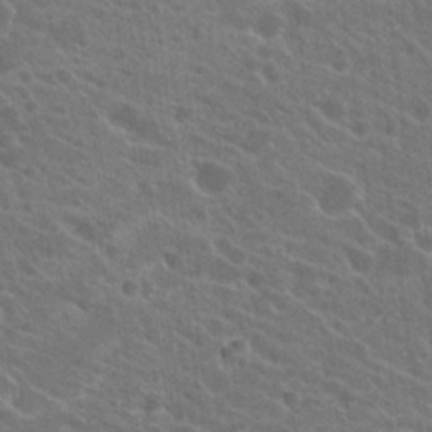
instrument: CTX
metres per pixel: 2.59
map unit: Hto
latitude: 23.7072
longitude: -39.2537
